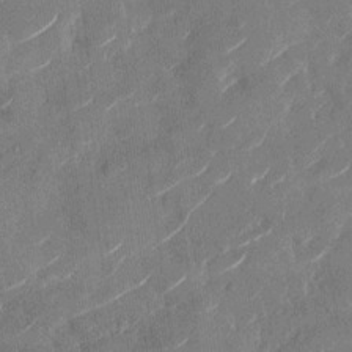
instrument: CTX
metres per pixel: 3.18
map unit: Nhu
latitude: -28.7274
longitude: -72.8002
